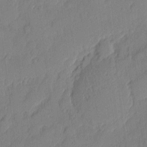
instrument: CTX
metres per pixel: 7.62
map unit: eHh
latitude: 5.2537
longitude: -76.0444
